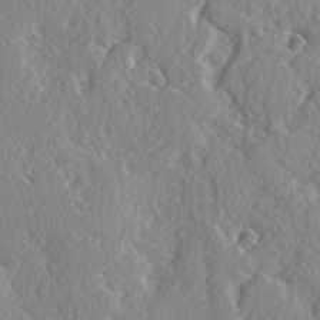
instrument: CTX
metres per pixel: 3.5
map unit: lAvf
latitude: -5.1620
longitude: -109.2348
